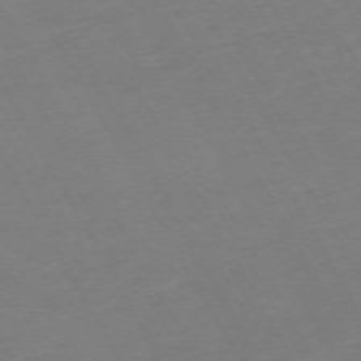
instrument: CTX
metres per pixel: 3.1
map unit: Hpe
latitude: -72.4062
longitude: 8.7085
